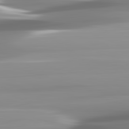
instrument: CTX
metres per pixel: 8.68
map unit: lApd
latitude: 82.9702
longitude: -138.6113
